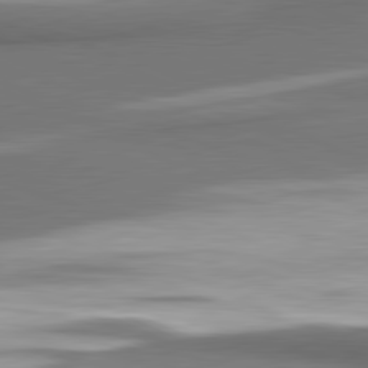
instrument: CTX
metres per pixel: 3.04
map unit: lApd
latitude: 81.5182
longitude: 174.2928
